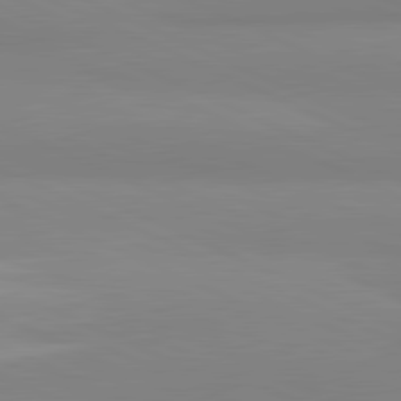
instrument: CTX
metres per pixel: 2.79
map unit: lApd
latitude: 81.7827
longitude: 178.7841
